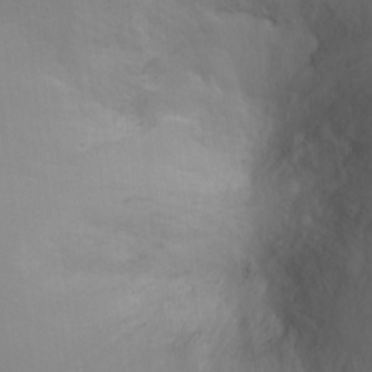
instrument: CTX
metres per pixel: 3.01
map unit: Ht
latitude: -2.5384
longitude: -33.6505
